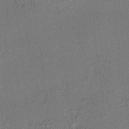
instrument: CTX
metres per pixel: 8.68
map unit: HNhu
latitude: 7.8205
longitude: 15.4266
